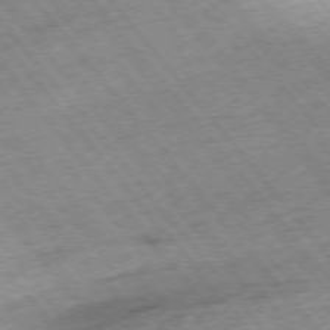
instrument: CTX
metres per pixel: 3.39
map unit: Hpe
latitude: -75.7478
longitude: -17.0081
